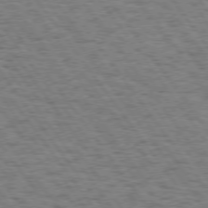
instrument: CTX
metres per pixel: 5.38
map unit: Hpe
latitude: 74.6491
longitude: -134.8191
